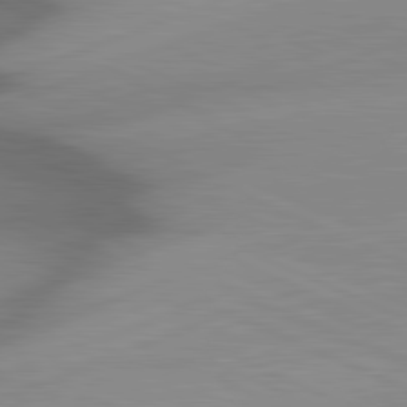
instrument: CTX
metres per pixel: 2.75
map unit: lApd
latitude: 81.4048
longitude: -156.5734
